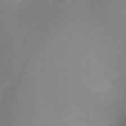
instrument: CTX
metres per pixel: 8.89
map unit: Ht
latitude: -16.4818
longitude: -50.4979
